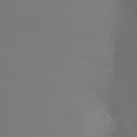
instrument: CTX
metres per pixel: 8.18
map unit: Ht
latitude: -7.7477
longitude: -31.4616
